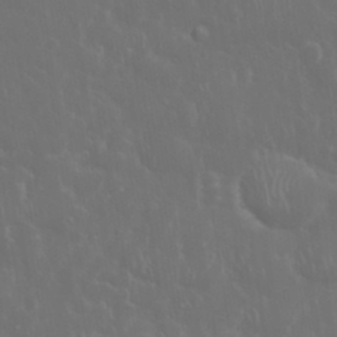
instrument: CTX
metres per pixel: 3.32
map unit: eHh
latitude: 33.7072
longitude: -60.6868
